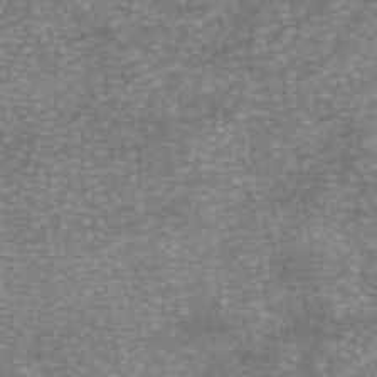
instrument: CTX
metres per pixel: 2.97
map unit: eAb
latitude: 46.0633
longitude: 104.6896
